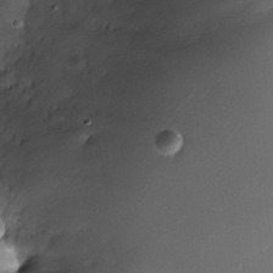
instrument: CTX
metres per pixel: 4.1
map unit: Nhe
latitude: -32.6897
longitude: -116.4790
